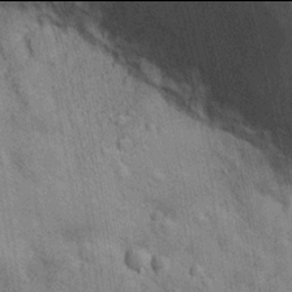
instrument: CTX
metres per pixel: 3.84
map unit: Hto
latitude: 13.9906
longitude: -34.2900
